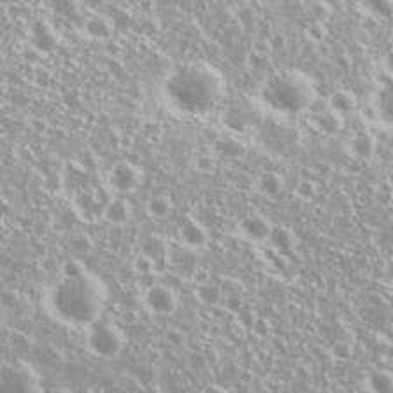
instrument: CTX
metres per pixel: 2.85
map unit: Nhu
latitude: 26.5357
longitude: -60.3467
